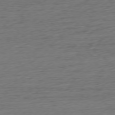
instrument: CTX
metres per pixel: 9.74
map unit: Ap
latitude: -77.9367
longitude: -72.3657
